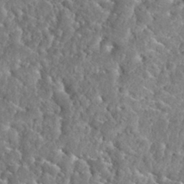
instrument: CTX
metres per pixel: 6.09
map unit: Nhu
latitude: 31.8773
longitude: -51.3859
